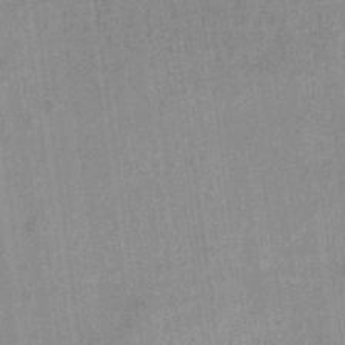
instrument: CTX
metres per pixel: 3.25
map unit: eHb
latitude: -33.8234
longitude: 73.2565
